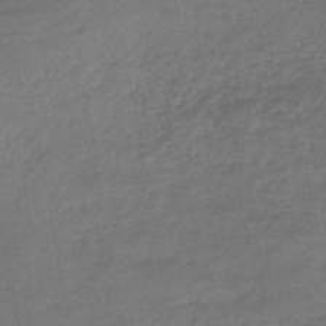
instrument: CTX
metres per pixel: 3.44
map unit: lHb
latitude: -43.9556
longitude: 68.1794
